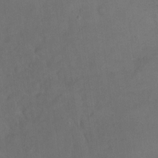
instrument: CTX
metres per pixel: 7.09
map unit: eHh
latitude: 18.5168
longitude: -65.1214
